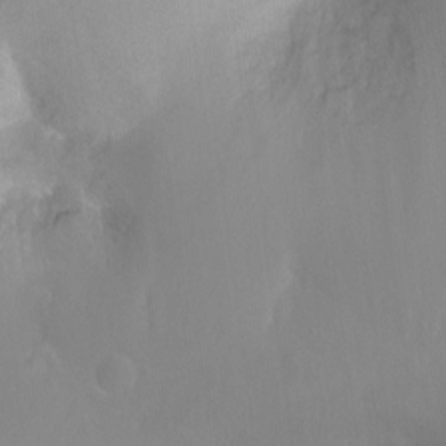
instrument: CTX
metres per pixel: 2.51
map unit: Ht
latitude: -10.8786
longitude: -44.7624
